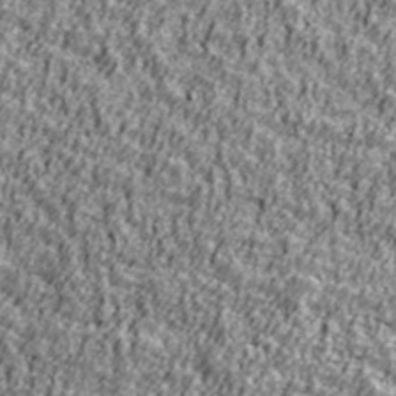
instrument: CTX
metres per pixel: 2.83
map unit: Ave
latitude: 42.2712
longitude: -111.9717
